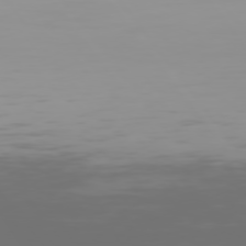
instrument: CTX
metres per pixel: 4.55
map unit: Hpe
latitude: 75.3671
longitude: -126.7624
